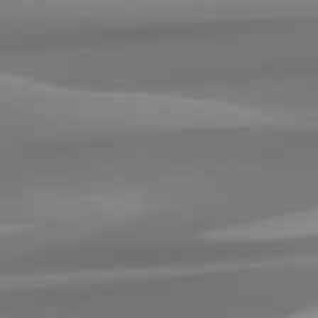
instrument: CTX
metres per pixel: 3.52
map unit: lApd
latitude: 82.1011
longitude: 144.0661
